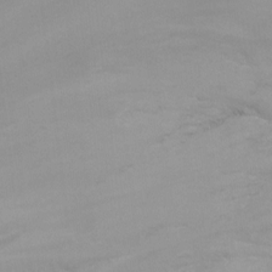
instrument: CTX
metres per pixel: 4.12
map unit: Nhu
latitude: -13.5021
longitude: -64.3090
